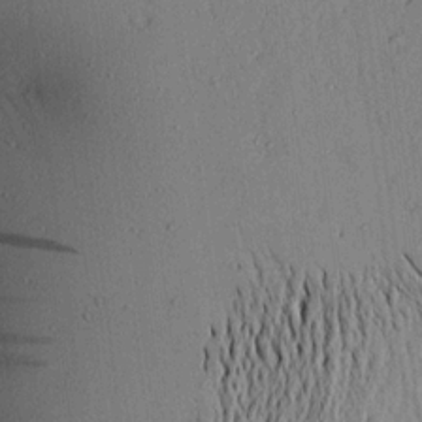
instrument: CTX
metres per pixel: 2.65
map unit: Aa
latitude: 16.1767
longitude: -148.0444
